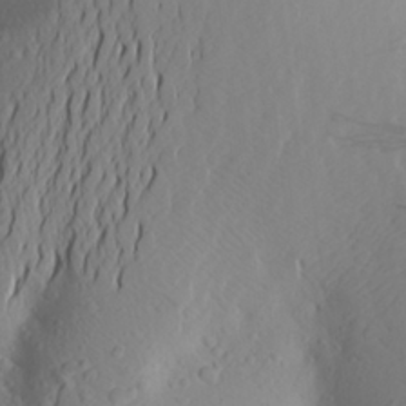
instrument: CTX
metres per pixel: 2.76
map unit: Aa
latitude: 24.2900
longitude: -147.7261
